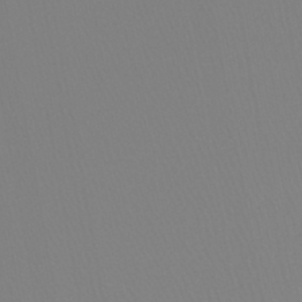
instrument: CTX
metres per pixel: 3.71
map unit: lHb
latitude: -44.8219
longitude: 55.7289
